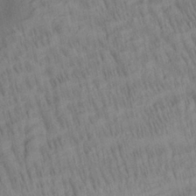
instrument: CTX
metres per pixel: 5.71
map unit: Aa
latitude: 27.8772
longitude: -137.4427
